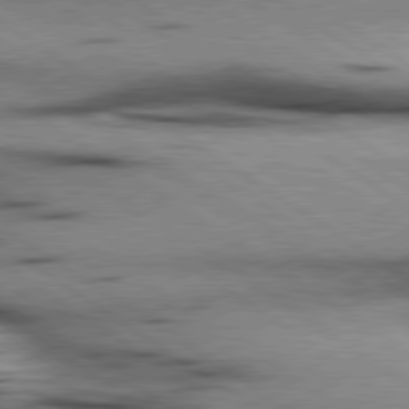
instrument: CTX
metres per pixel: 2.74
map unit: lApd
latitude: 80.2711
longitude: 159.7099
